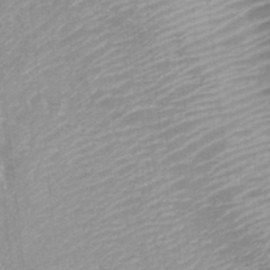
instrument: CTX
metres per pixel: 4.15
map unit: Nhu
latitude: 28.5546
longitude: -54.8569
